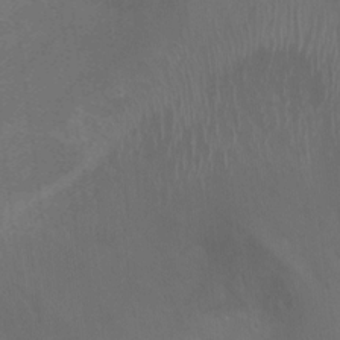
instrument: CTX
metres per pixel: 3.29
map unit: Ht
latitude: -0.8786
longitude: -16.6302
